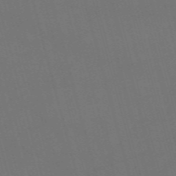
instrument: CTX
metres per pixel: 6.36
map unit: Nve
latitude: -59.2942
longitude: 62.1039
